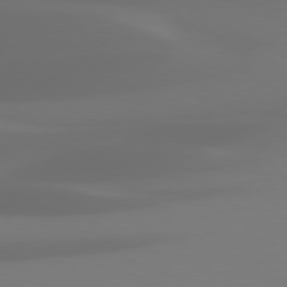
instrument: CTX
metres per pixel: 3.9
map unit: Hpe
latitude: 76.3089
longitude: -131.7639
